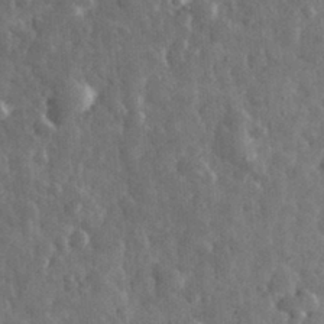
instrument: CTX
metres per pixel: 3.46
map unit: eHh
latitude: 31.8773
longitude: -71.8016
